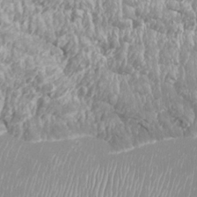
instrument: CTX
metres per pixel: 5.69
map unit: Htu
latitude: -8.3306
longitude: -76.2900
